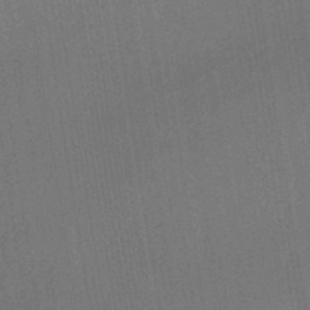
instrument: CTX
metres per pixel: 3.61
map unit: HNhu
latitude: -42.1983
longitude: 94.3117
